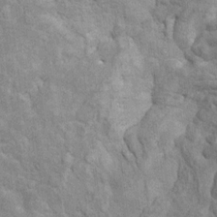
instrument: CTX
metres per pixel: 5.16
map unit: Hto
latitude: 10.3656
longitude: -37.1214
